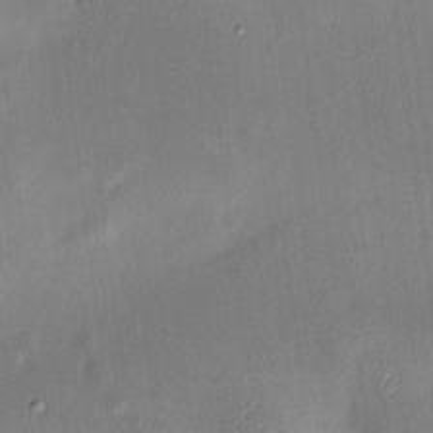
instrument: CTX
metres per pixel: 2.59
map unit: HNhu
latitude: 10.8569
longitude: 11.2187
